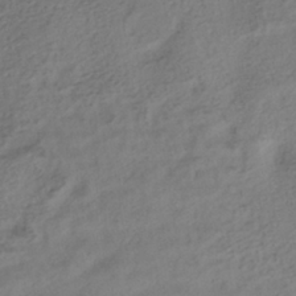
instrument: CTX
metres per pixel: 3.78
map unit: ANa
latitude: -38.7463
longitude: 96.7841
